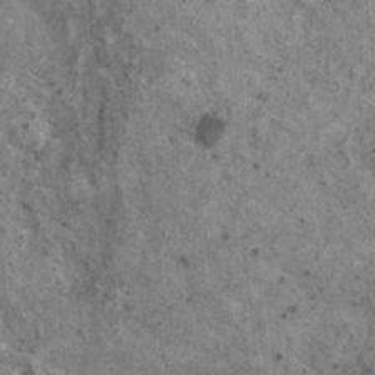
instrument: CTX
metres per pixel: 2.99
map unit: HNhu
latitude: 2.5357
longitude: 4.5762
